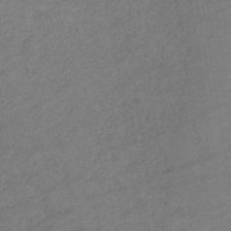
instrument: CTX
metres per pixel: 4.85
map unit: lHb
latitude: -37.7666
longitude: 69.0675
